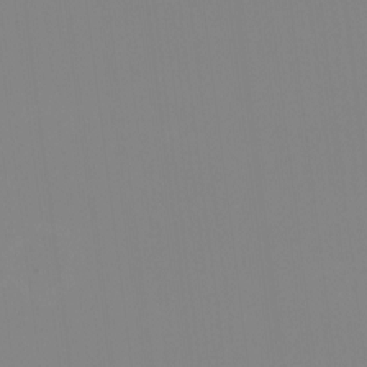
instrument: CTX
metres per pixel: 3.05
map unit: HNhu
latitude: -1.2754
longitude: -5.6127
